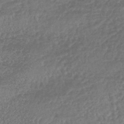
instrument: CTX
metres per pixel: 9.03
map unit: lHb
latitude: -44.0094
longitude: 81.2565
